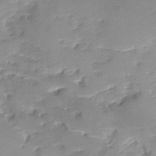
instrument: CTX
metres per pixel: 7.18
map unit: Ave
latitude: -8.9353
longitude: -117.2726
